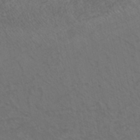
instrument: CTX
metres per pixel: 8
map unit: eHh
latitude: -44.0850
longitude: -29.0080
